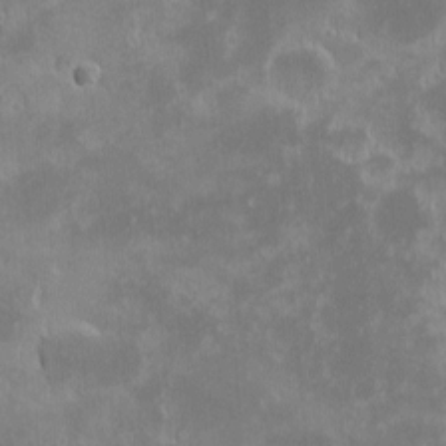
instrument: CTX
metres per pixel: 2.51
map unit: eHh
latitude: -1.5777
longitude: -85.2348
